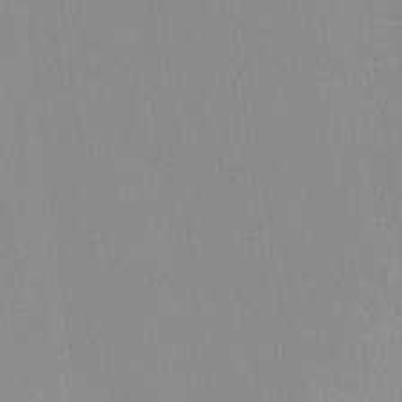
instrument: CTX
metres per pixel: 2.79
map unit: lHvf
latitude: -13.7667
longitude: -104.2901
